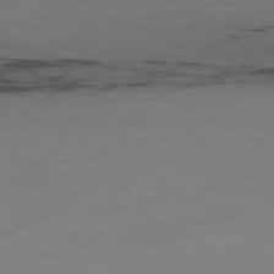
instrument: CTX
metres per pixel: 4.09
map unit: Ap
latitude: -80.6708
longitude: -94.6113
